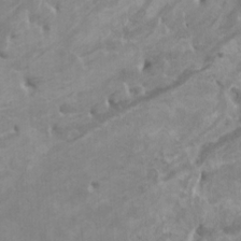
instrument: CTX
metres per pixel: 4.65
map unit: HNhu
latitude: 1.9339
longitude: -2.2900
